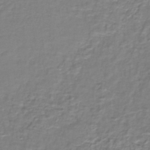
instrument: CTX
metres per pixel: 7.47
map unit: lHb
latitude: -38.1795
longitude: 58.8030
